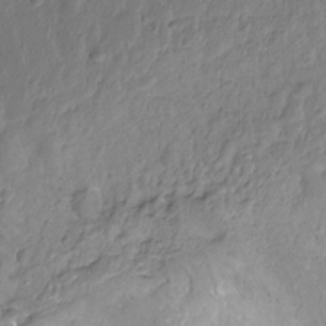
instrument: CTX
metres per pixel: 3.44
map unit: Hto
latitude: -11.9745
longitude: -38.7246
